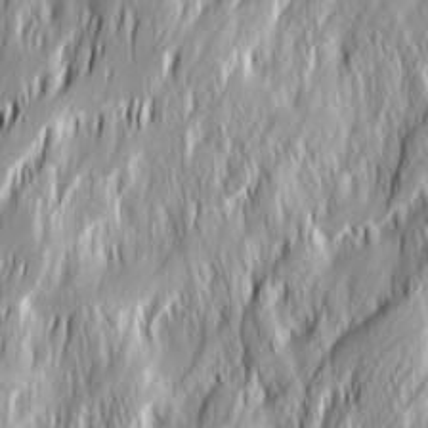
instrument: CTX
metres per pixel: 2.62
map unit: Ave
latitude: 14.9703
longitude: -135.2537
